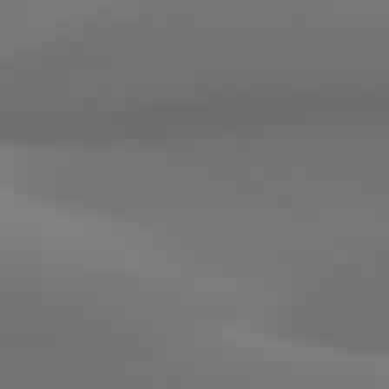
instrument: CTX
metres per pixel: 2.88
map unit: lApd
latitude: 81.0836
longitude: 136.5384
